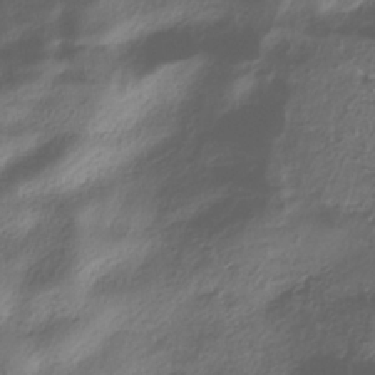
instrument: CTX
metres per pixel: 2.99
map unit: ANa
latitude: -37.6155
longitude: 94.7463
